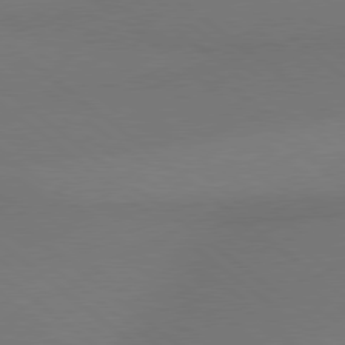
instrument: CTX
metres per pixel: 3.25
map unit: Hpe
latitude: 78.8947
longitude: -150.3656
